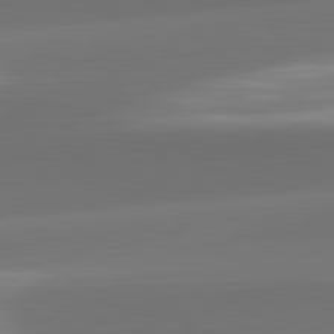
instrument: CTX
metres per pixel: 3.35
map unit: lApd
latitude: 81.9528
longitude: -161.2159
